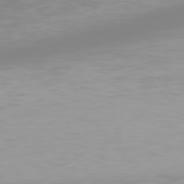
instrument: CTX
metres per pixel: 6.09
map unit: Hpe
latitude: 77.3103
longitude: -176.4790
